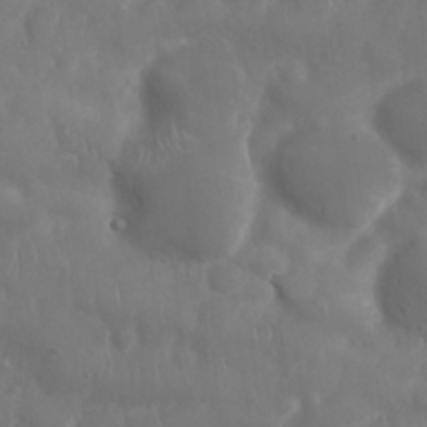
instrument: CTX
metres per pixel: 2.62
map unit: Nhu
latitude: 25.5182
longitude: -61.8016
